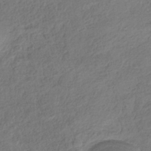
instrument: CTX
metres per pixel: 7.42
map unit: HNhu
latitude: -39.8234
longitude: 102.9164
